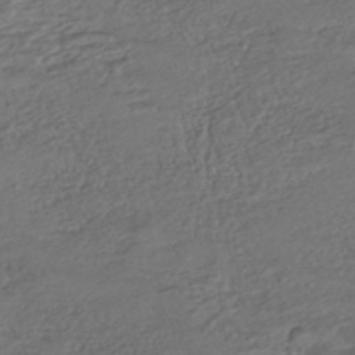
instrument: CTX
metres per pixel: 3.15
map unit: HNhu
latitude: -45.6344
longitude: 104.6329
